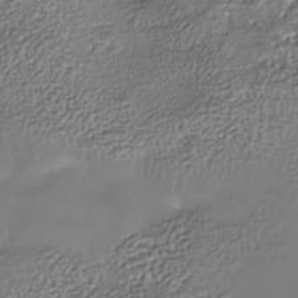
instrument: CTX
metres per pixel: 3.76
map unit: Nhe
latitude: -37.9556
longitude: -87.9717
